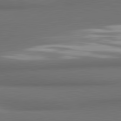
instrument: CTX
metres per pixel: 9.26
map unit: lApd
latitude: 81.3671
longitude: 174.0283
